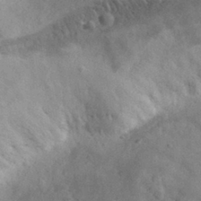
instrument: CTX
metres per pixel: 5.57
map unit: eHh
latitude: 31.0837
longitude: -70.7246
